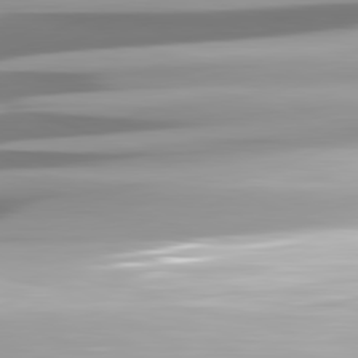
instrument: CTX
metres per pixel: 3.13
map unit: lApd
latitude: 81.6883
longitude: -147.8017
